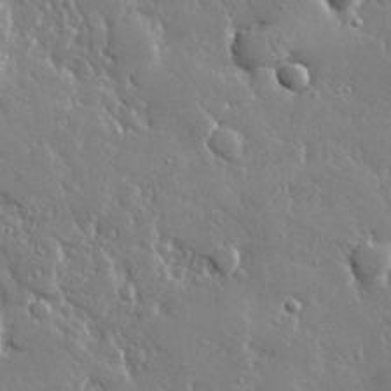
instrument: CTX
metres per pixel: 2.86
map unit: lHvf
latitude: 32.4601
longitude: -92.8569
